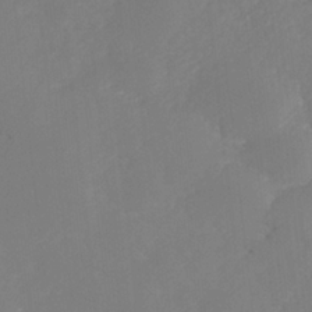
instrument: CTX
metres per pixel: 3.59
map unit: HNhu
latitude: -37.7855
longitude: 33.0109
